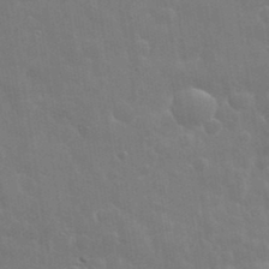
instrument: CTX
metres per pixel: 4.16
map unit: eHh
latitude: 35.7827
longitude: -58.8758
